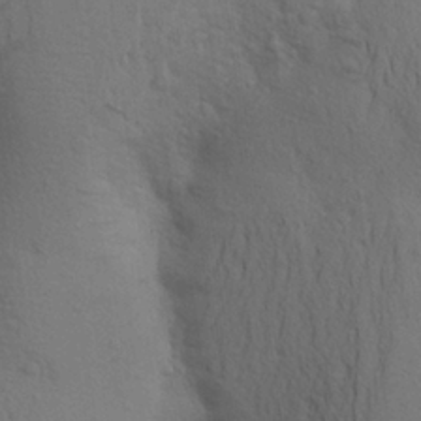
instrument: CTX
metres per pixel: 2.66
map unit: Aa
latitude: 23.9717
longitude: -148.6491
